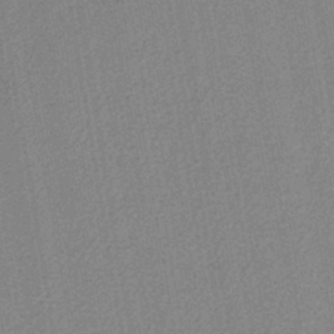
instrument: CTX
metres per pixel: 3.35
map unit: lHb
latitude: -41.8422
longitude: 60.6896
